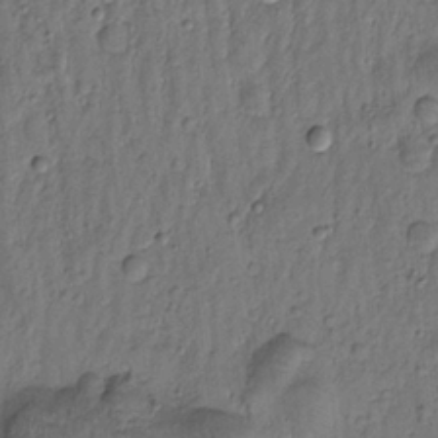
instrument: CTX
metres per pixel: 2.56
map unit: Htu
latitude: -2.9541
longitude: 173.3321
